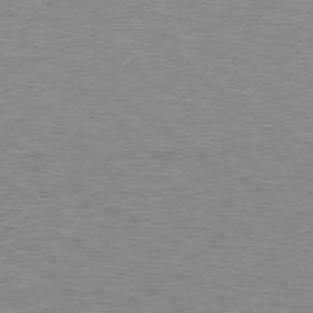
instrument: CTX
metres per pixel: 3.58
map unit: lApd
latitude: 79.3671
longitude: -88.0822
